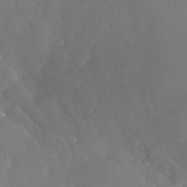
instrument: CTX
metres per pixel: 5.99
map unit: Nhu
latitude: -26.1038
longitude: -57.4237
